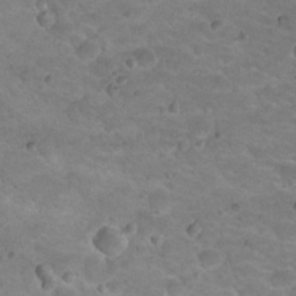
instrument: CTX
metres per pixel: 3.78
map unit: Nhu
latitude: 18.4601
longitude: -32.7435
